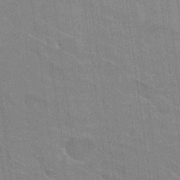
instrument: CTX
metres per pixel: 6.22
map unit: Hto
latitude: 26.0444
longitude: -43.1214
